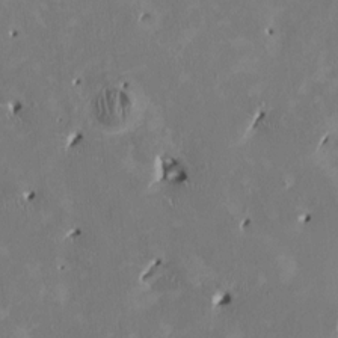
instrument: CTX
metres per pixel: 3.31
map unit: HNhu
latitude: 2.1578
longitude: -4.7435
